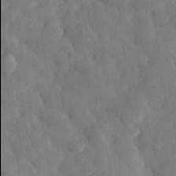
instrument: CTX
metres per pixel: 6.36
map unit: eHh
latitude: 29.8016
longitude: -77.9906
